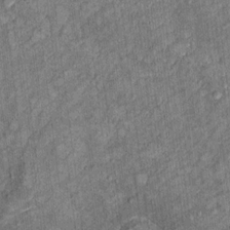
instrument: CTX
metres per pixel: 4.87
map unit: Ht
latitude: 9.6883
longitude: -37.9717
